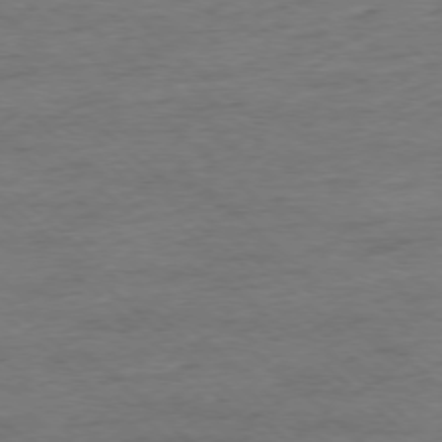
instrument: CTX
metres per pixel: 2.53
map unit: Ap
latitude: -77.2376
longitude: -93.3292
